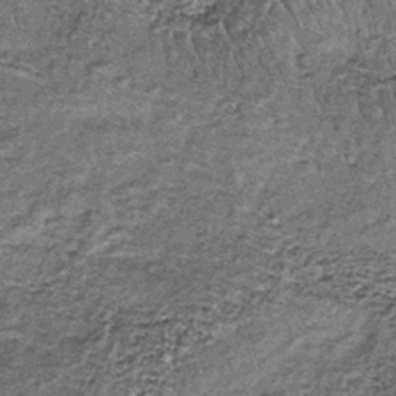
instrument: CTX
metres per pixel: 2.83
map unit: lHb
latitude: -39.3887
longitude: 65.3321
